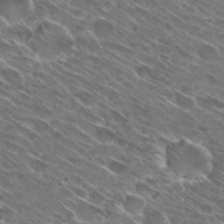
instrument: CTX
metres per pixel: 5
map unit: Hto
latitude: 29.1781
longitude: -43.7639
